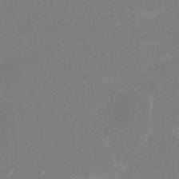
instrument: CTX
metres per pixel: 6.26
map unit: HNhu
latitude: -1.4833
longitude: -3.6316
